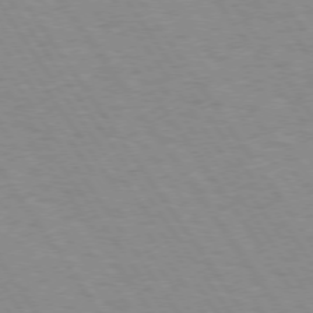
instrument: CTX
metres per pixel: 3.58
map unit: Hpe
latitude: 73.8773
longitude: -137.1026
